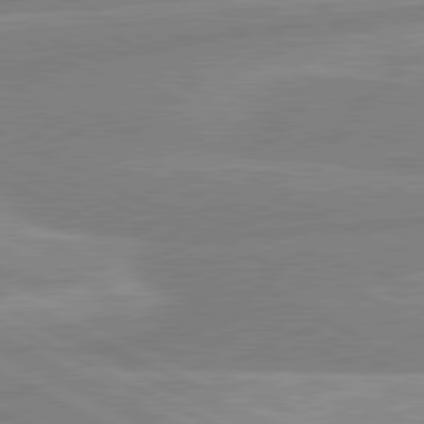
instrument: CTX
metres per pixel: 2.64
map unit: lApd
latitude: 80.7057
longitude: -169.6694
